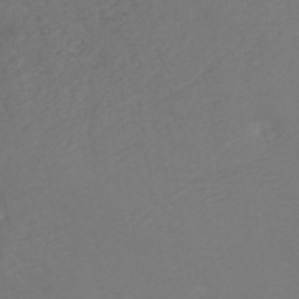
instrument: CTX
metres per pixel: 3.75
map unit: ANa
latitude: 40.8191
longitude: 25.4076
